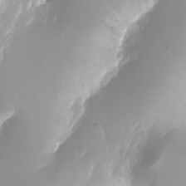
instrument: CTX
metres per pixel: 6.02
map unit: Nhu
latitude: -22.6708
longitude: -72.0444
